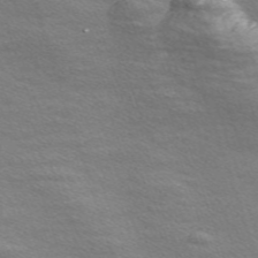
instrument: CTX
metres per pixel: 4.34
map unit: Nve
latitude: -57.1053
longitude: 59.6532
